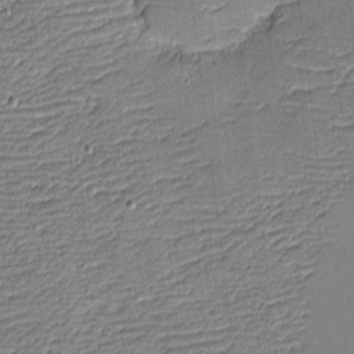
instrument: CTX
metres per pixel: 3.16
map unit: eHh
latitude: -4.2550
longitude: -81.7072
